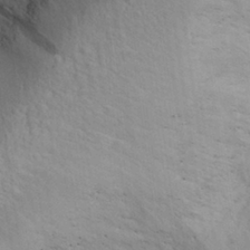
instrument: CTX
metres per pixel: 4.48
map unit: Aa
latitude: 28.6301
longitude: -144.8002
